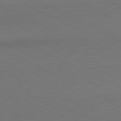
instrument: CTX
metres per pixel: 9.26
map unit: Ap
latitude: -81.4266
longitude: -69.9717
